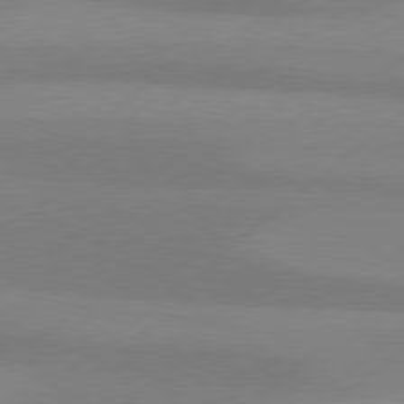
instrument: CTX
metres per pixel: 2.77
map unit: Hpe
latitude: 78.7435
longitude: -131.8962
